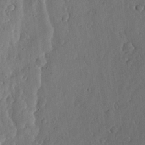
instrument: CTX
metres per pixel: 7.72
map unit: lHvf
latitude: 19.2915
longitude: -115.6504
